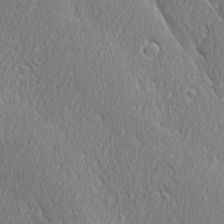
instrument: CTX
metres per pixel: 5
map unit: Ave
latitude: 21.5749
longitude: -136.5357
